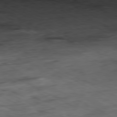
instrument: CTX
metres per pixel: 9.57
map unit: Ap
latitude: -80.8408
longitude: -83.0647
